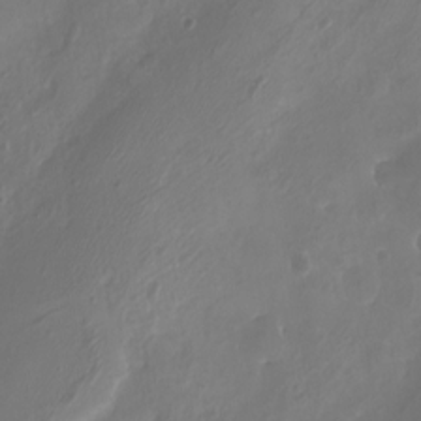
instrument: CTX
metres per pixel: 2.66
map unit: eHh
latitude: -5.8044
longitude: -77.5182
